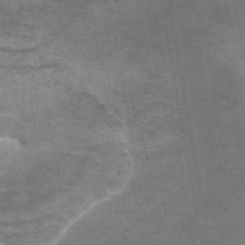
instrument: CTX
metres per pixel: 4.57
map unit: eAb
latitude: 44.2144
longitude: 103.5966
